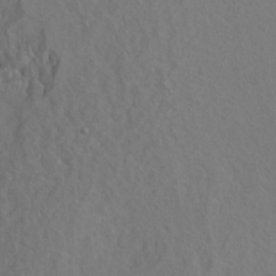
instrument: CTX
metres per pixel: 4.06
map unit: Ht
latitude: 9.3482
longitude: -33.1781
